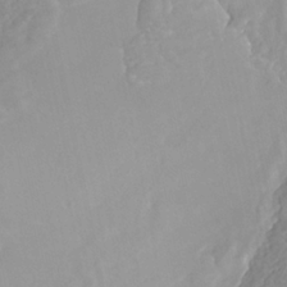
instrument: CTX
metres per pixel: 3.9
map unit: Nhe
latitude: -40.8408
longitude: -110.0633
